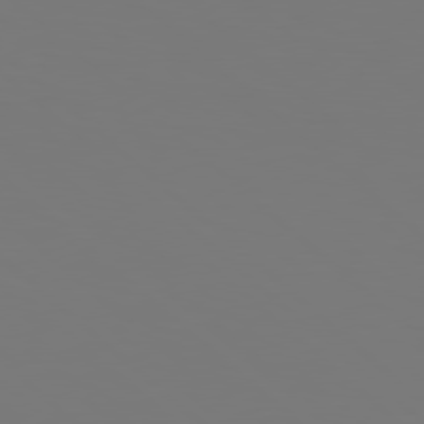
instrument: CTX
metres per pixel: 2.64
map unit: Hpe
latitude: 78.5357
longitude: -162.7058
